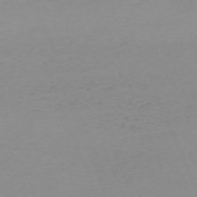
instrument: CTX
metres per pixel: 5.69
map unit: Nhu
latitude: -67.4265
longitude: 38.3495
